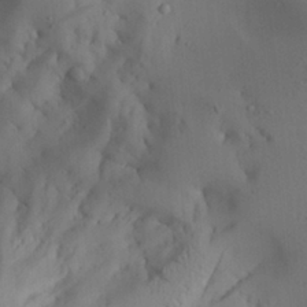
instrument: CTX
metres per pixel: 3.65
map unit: Aa
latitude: 26.8380
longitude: -131.8962
